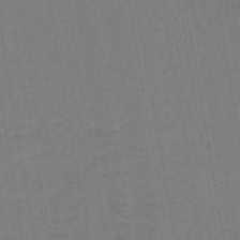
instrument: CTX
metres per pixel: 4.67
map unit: lHb
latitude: -42.8785
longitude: 62.8786
